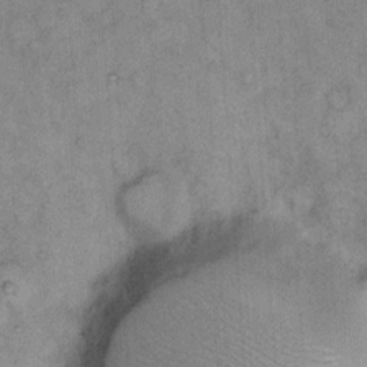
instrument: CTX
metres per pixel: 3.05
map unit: Hto
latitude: 10.4034
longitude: -61.8016
